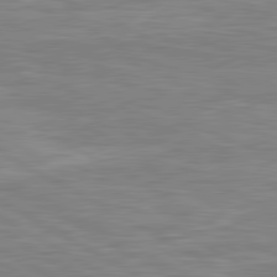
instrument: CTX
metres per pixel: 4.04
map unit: lApd
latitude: 80.7435
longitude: 173.8800
